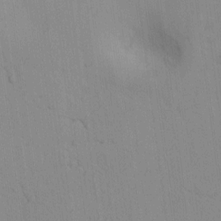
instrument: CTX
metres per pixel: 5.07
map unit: lAvf
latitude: 8.8002
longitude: 168.6140
